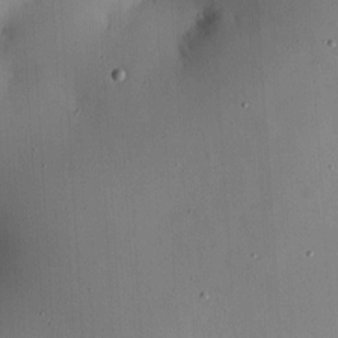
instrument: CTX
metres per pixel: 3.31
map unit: eHh
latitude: 4.4412
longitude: -68.8191
